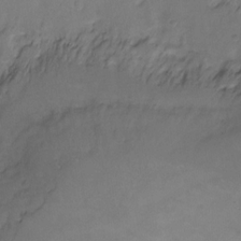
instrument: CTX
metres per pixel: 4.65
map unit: Ht
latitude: -10.9731
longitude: -39.0458
